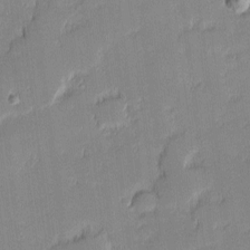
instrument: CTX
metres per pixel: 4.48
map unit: eHh
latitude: -1.2943
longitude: -83.6882
